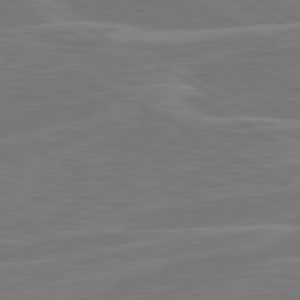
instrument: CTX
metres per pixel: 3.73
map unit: lApd
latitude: 81.0836
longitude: 122.5574
